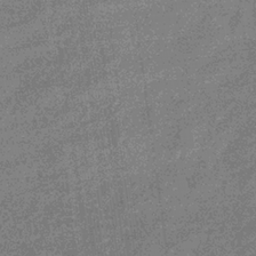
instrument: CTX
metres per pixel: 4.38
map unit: eHb
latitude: -32.9920
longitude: 75.5399
